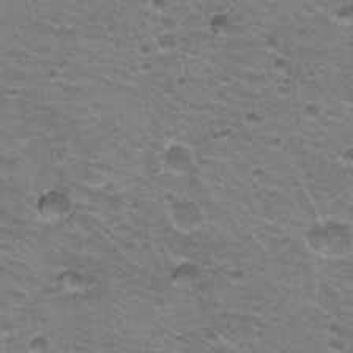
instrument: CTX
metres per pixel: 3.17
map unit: Hto
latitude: 20.5735
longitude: -32.2334
